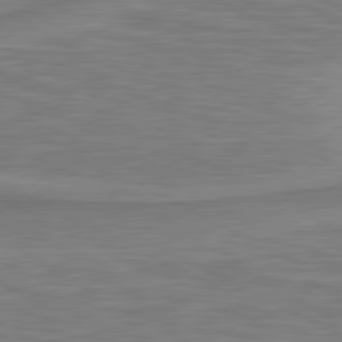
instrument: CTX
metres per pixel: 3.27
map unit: lApd
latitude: 81.0458
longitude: 173.1620
